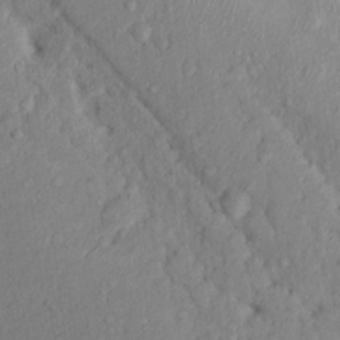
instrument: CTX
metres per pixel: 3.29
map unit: Nhu
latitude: 13.6694
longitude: -29.2726
